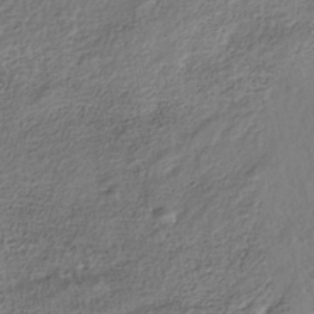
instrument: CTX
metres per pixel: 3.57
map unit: Nhe
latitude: -40.5951
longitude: -110.4979
